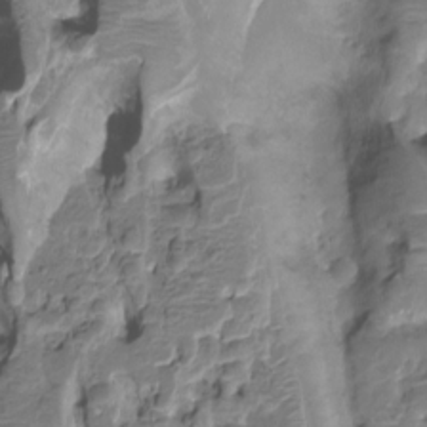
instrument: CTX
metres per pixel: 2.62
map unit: HNhu
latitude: -21.0486
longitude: 85.5210
